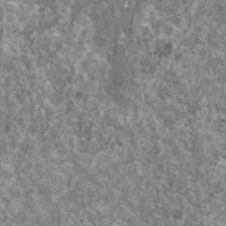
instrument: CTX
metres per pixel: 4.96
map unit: HNhu
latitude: 1.8583
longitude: 4.7274
